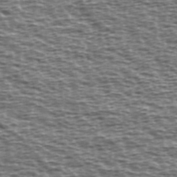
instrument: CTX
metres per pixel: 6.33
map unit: Ave
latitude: 38.7246
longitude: -112.8947
